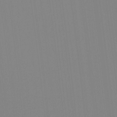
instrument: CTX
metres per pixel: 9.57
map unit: Htu
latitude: -14.5385
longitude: -47.9906
